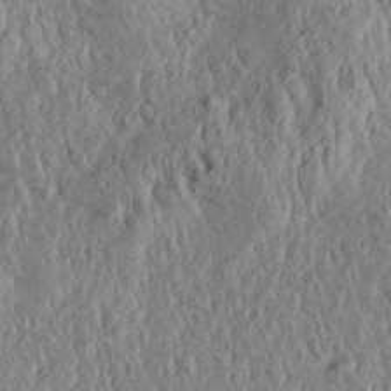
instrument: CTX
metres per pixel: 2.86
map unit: Aa
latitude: 30.3468
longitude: -137.2348
